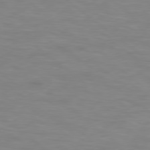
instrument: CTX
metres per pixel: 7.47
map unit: Hpe
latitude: 78.3656
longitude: 175.8422
